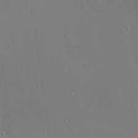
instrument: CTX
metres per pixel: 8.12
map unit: Hve
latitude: 26.7057
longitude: -90.6490
